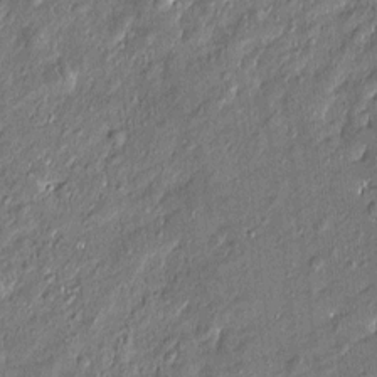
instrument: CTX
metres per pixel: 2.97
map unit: Htu
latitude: -7.3320
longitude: 176.8030
